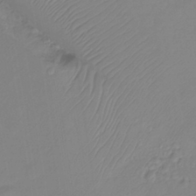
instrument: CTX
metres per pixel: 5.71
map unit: Ht
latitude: -14.4818
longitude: -53.2537
